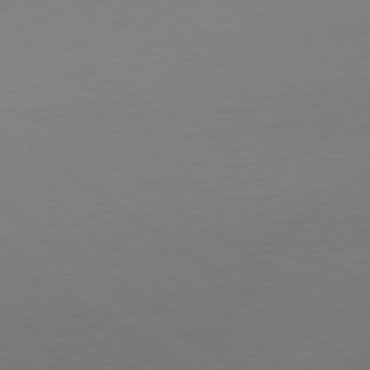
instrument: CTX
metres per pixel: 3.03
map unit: Ap
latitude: -79.0675
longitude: -97.6127
